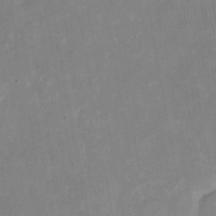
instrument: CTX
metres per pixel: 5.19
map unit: eHh
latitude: 5.7261
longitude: -69.8583
